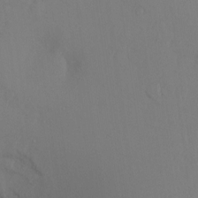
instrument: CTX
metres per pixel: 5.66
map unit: Ht
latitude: -8.7085
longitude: -36.9136
